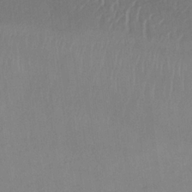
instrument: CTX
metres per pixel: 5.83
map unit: lHb
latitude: -32.9542
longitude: 64.2929
